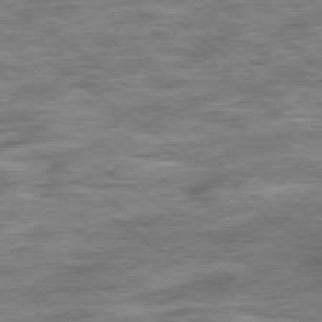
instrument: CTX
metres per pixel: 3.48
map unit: Ap
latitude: -79.6533
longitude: -49.2348
